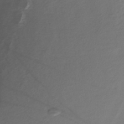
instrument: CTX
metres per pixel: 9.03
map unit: Nhe
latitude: -48.1417
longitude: -172.8002
